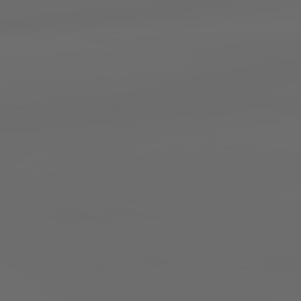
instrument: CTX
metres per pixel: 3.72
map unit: lApd
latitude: 83.6127
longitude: -127.5560
